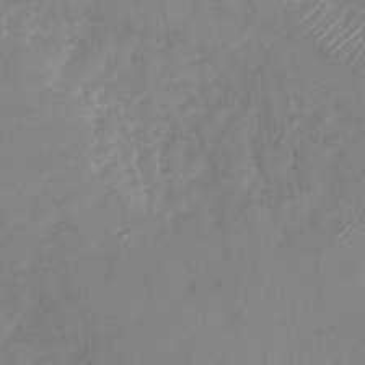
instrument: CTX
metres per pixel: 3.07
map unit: Nhu
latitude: -28.4062
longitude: -68.8947
